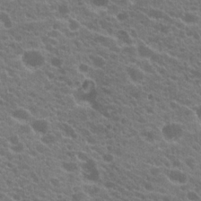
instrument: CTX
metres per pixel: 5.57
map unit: Hto
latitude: 20.4979
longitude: -35.3292
